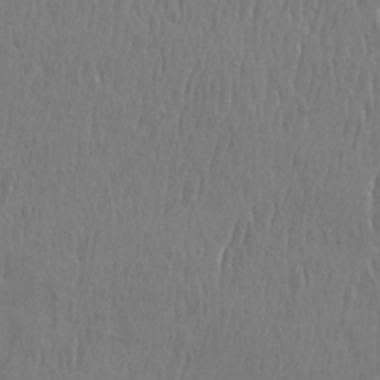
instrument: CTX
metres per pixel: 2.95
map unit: eHh
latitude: 33.5182
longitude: -132.9892
